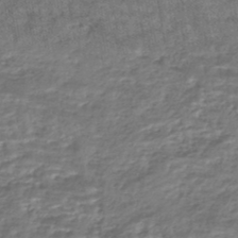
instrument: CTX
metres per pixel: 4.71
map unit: HNhu
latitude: -45.3132
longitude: 97.5777
